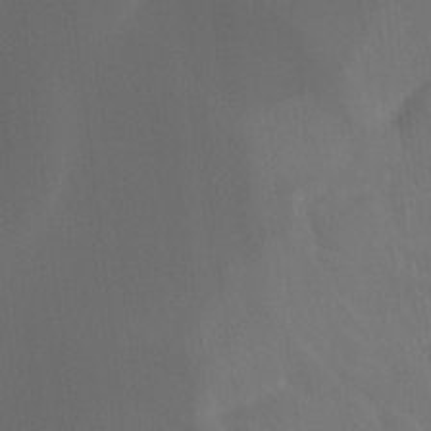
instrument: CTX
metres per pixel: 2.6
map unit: Htu
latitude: -6.6518
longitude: -49.1214
